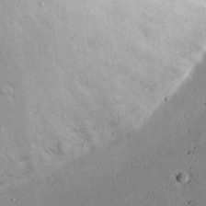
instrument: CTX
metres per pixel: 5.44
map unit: Nhu
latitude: 18.0444
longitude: -74.6302
